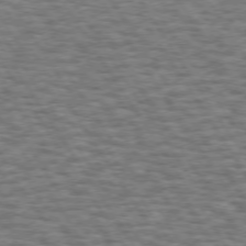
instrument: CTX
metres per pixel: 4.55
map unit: Hpe
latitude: 73.2915
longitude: -130.7625
